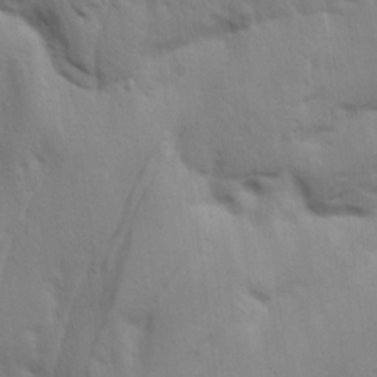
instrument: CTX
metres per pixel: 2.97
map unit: lAa
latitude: 19.4237
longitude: -138.5546
